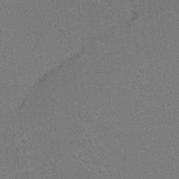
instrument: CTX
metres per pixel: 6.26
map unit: Aa
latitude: 19.6127
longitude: -140.9135
